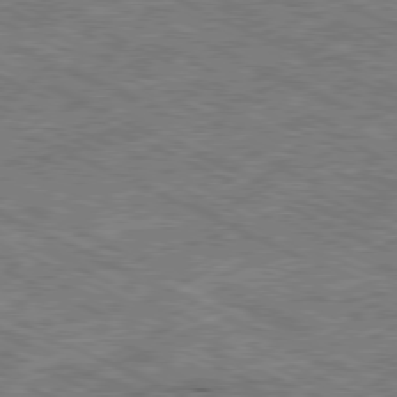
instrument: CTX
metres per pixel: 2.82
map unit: Ap
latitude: -79.9556
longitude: -67.1970
